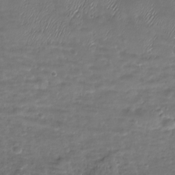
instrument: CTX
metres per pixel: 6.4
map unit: Nhu
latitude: -27.6155
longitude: -59.8394
